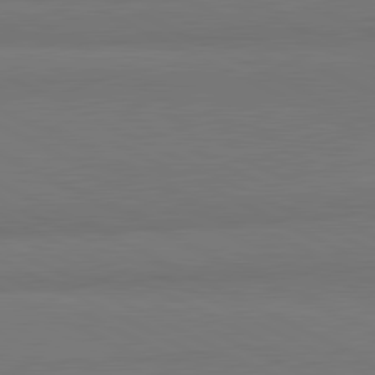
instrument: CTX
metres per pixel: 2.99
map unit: lApd
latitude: 81.7639
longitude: 158.4817
